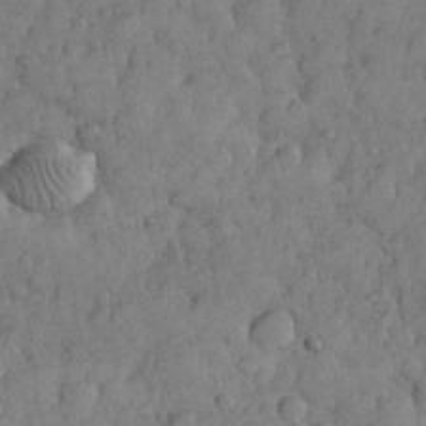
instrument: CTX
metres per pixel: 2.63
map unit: eHh
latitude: 31.2348
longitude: -68.6869
